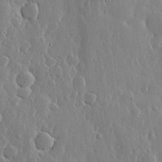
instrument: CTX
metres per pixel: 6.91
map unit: lHvf
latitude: 18.4601
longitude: -115.8772
